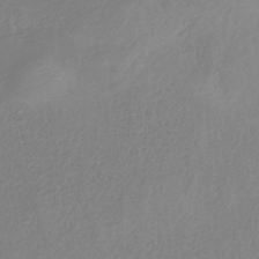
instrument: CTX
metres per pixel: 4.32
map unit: HNb
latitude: -33.5588
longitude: 55.0109
